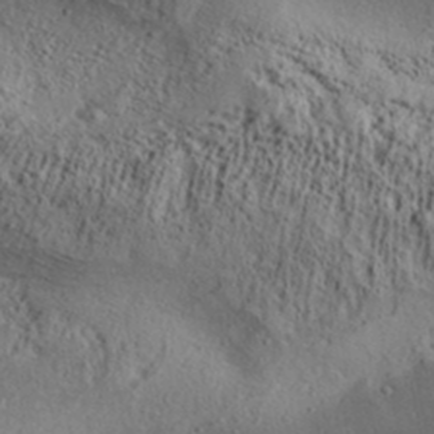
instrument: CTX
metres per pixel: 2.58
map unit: Aa
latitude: 32.0255
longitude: -134.5545
